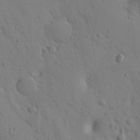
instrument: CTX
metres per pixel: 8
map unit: Nhu
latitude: 15.1404
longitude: -78.3845
